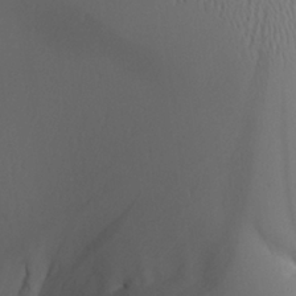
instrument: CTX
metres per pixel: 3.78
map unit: Aa
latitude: 25.1970
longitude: -128.3656
